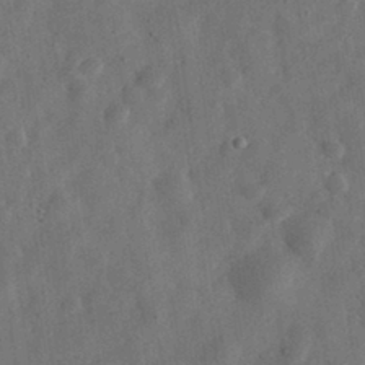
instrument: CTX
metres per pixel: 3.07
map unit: eHh
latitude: 31.4238
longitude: -75.8772
